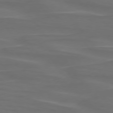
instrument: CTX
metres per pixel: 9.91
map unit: lApd
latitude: 75.1592
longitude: -79.7639
